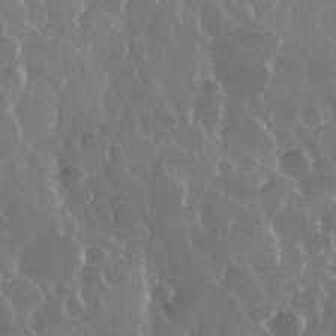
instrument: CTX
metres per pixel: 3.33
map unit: eHh
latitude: 34.1955
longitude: -58.7624
